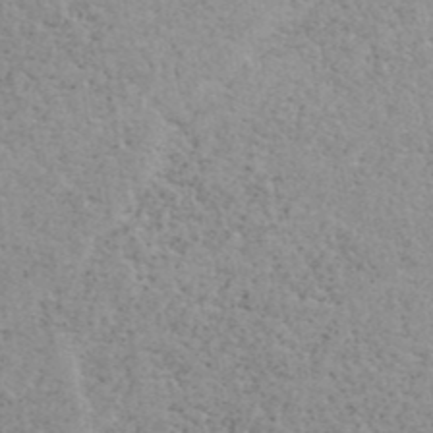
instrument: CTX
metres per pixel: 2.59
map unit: ANa
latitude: 41.1781
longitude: 18.6518
